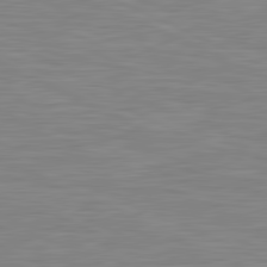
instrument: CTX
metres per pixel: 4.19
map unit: lApd
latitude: 81.3671
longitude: -170.0444
